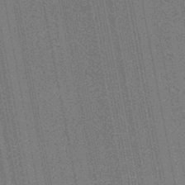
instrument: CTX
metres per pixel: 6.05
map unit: HNb
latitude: -45.6722
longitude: 53.1242
